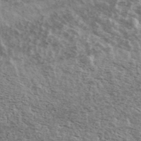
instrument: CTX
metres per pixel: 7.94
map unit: Ave
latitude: 39.5560
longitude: -109.4615
